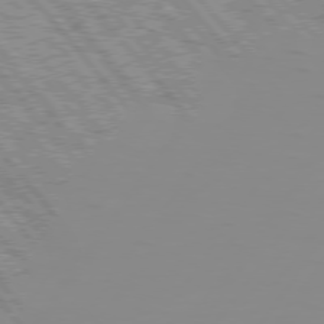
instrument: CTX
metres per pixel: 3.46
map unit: Hpe
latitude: 75.4426
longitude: -125.8016
